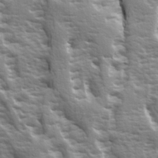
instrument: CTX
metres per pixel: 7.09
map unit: Ave
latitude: 14.9703
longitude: -131.5749
